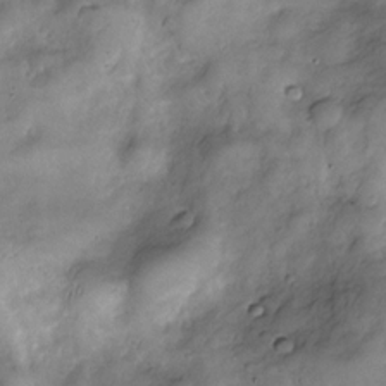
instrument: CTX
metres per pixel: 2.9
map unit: Nve
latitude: -26.5762
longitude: -148.8947
